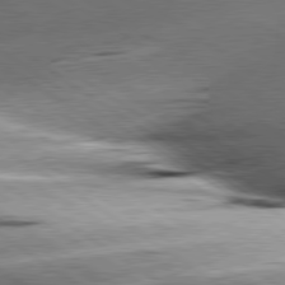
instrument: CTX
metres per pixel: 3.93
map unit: lApd
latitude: 79.8017
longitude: -155.5182
